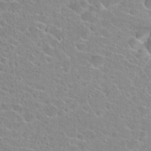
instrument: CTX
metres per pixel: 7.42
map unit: Hto
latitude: 23.8016
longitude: -43.9717
